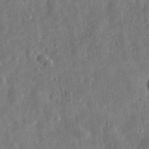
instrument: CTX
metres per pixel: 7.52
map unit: eHh
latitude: 32.1578
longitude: -75.0458
